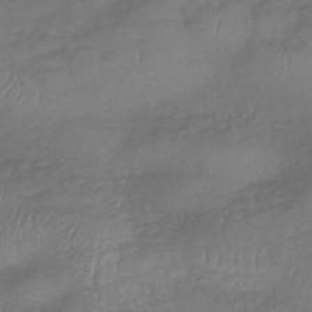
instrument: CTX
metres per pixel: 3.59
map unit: eHb
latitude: -42.9352
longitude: 81.9556
